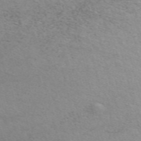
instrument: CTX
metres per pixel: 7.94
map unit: ANa
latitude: 51.6693
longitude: -71.4615
